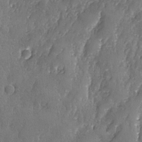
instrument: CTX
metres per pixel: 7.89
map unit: Ave
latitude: -7.5399
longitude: -118.1955
